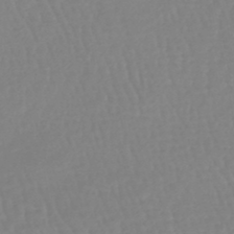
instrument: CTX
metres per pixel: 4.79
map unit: lHb
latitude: -45.8800
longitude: 78.8597
